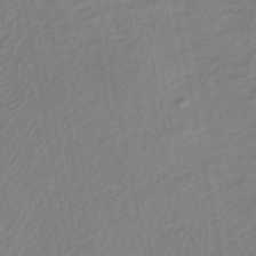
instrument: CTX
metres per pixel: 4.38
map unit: HNb
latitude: -49.0109
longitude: 58.7274
